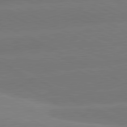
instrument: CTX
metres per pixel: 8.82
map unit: lApd
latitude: 81.3671
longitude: -154.0633
